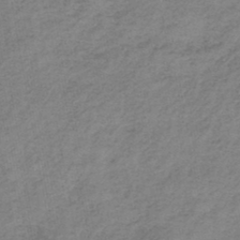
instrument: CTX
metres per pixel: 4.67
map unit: HNb
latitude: -44.5007
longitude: -41.9150
